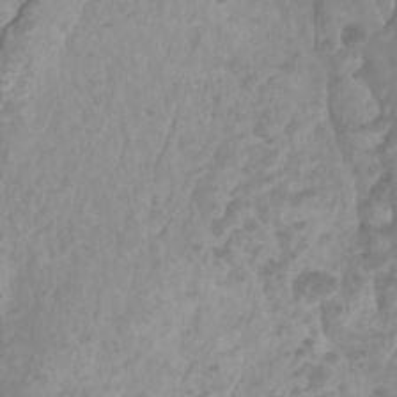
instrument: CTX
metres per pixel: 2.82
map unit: Ht
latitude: -2.2550
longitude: -17.7639
